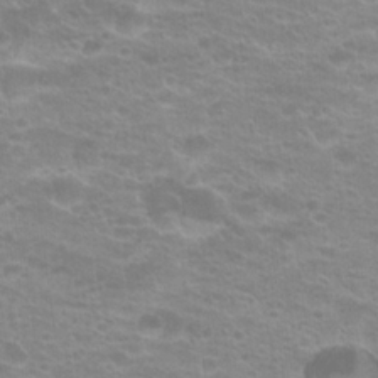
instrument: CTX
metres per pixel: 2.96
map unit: Hto
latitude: 20.6680
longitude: -37.2348
